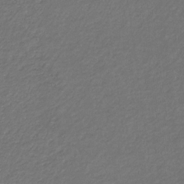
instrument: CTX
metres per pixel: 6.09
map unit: eHb
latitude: -32.7275
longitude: 70.1984
